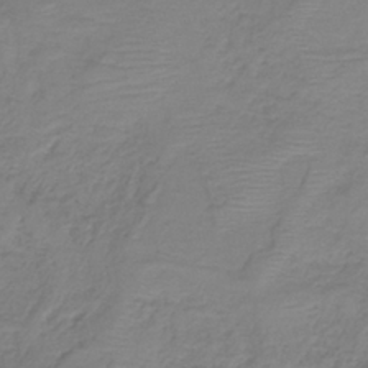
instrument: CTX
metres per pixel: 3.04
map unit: HNb
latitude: -35.1809
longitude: 53.8989
